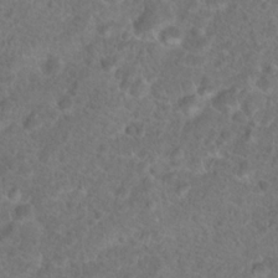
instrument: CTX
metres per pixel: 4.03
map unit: Hto
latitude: 18.0444
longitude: -41.0080
